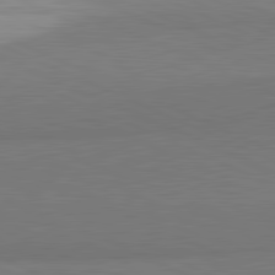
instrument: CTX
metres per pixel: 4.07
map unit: lApd
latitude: 81.5371
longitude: 156.1039
